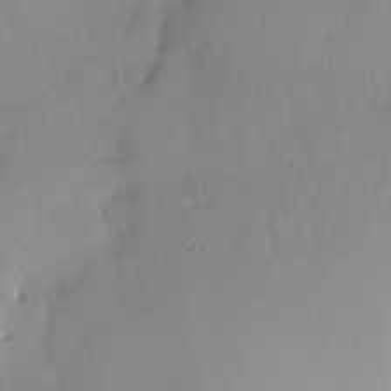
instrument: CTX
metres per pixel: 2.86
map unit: HNhu
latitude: 6.4412
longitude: 1.4266
